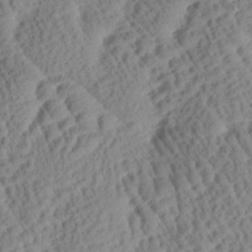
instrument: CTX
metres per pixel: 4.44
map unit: Htu
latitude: 0.8191
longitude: 177.1809
